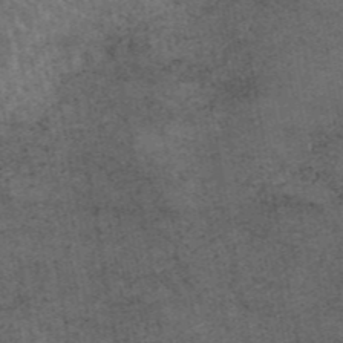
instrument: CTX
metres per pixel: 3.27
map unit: eAb
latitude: 45.1781
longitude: 122.6708
